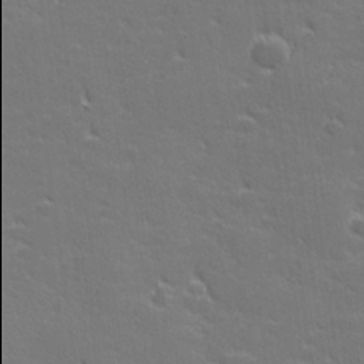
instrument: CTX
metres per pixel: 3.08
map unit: lHvf
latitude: 26.4790
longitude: 142.0094
